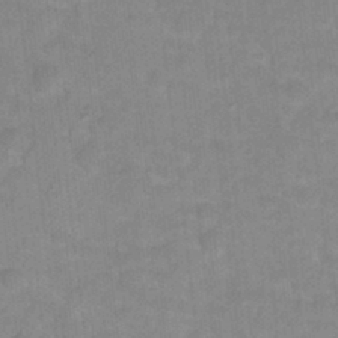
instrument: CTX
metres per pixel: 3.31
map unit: Hto
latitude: 17.7261
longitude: -35.2914
